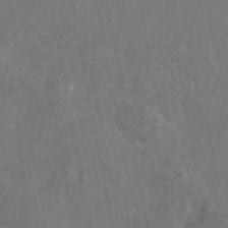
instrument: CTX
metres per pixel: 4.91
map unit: eAb
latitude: 47.8584
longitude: 109.8989
